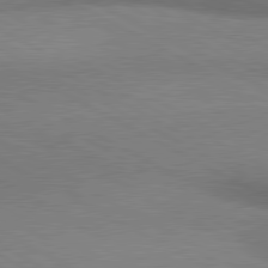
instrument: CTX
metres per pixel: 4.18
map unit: lApd
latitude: 80.4979
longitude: 165.3510
